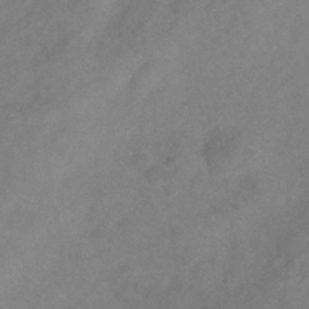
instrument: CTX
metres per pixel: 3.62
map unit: Hve
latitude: -35.0297
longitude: 88.0094
